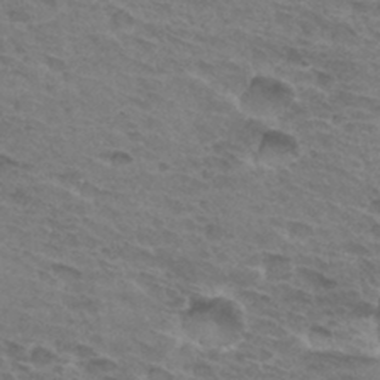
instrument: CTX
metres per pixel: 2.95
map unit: Hto
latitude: 33.5182
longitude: -45.4804
